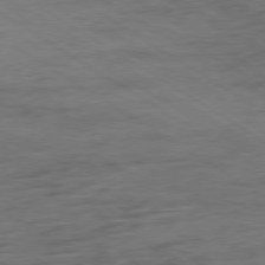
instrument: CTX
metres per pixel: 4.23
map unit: Ap
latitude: -80.0850
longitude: -52.8947
